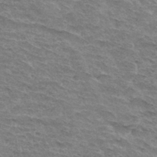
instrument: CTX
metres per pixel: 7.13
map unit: Hto
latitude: 33.1592
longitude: -45.1403
